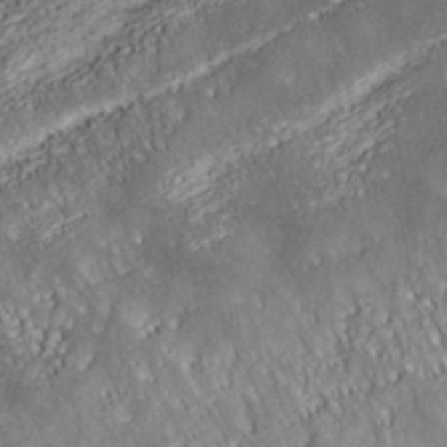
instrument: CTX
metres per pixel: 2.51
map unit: ANa
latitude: 37.1592
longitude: 19.4643
